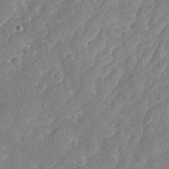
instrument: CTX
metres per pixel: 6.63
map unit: Nhu
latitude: -28.4629
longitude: -64.5546
